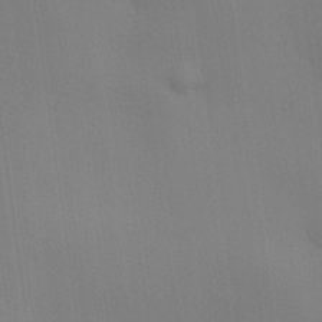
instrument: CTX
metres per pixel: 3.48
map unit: lHvf
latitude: 22.2333
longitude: 141.1053
